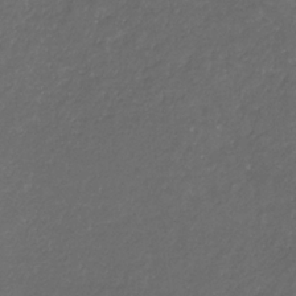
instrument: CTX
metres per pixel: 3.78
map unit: eHb
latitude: -32.4062
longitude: 71.3132
